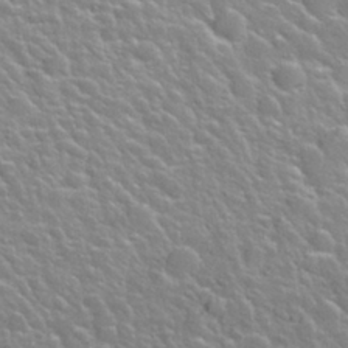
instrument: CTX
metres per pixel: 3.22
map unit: Nhu
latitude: 28.0822
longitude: -53.4616
